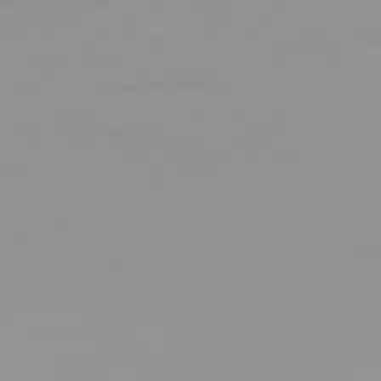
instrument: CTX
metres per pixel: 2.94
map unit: Ap
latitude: -79.8422
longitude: -68.8002
